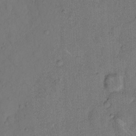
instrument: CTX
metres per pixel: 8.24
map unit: Hto
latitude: 8.3656
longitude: -61.7449
